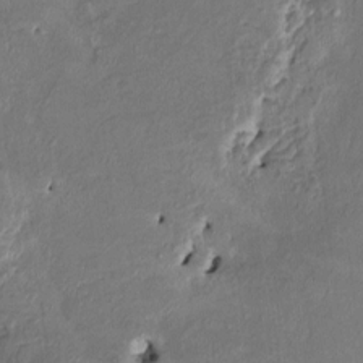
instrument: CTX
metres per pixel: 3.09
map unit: HNhu
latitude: 2.8191
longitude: -5.3482
